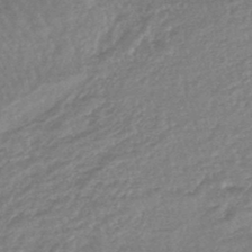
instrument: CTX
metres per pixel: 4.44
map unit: lHb
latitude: -44.6330
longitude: 79.6344
